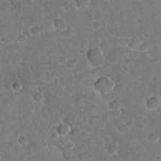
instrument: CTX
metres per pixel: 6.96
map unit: Hto
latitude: 20.9703
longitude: -48.6679
